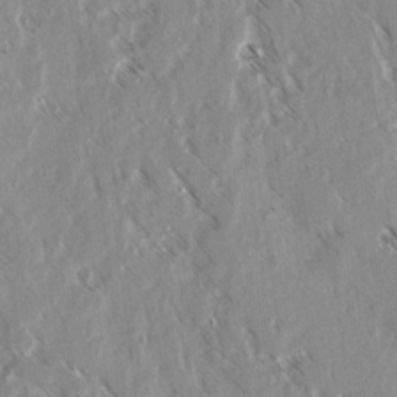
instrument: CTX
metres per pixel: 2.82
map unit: lAvf
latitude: 3.8583
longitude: -105.7261
